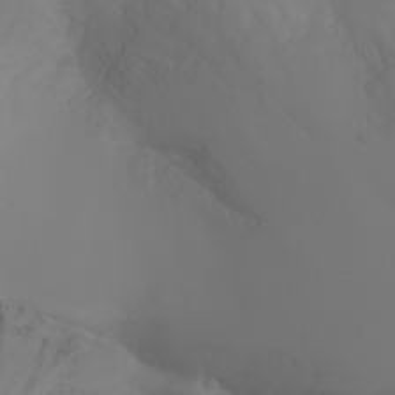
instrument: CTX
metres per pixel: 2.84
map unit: Nhu
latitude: -6.7652
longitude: -84.2145
